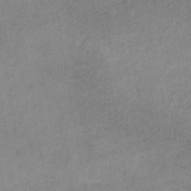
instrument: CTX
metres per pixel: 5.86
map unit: HNb
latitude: -32.0472
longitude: 62.1416
